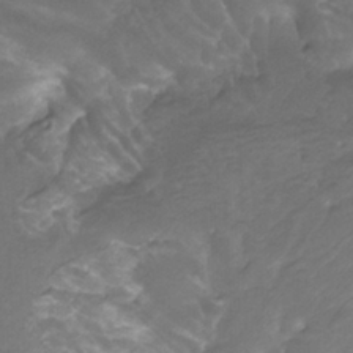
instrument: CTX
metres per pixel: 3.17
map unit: Nhu
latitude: -13.5021
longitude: -70.2522
